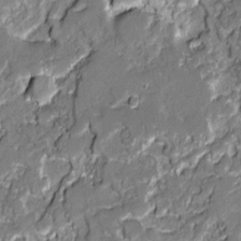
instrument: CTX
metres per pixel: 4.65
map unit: lAvf
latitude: -0.7841
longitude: -108.8947
